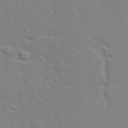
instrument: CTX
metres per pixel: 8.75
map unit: lAvf
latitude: 28.1767
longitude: -109.3481
